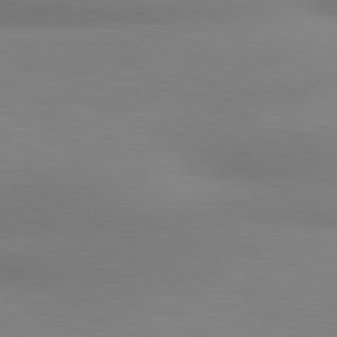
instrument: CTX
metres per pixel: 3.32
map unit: lApd
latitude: 80.4979
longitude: 120.1228
